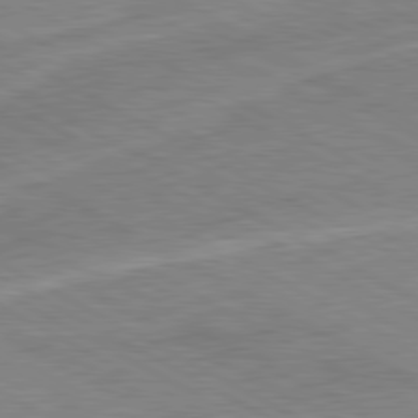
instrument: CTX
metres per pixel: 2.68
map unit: Ap
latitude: -81.8045
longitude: -72.7436
